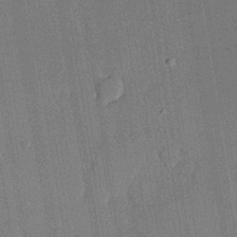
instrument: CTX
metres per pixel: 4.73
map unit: lHvf
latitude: 20.1389
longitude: 144.9164
